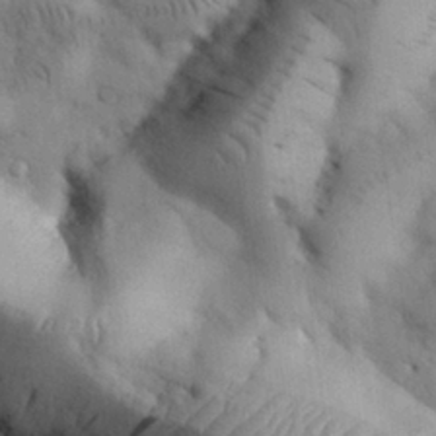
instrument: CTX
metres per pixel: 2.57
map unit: Nhu
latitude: 26.9325
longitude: -71.3293
